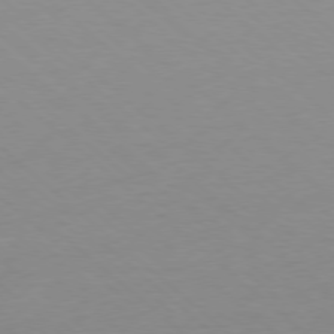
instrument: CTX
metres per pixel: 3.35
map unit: Hpe
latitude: -78.3684
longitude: -20.4979
